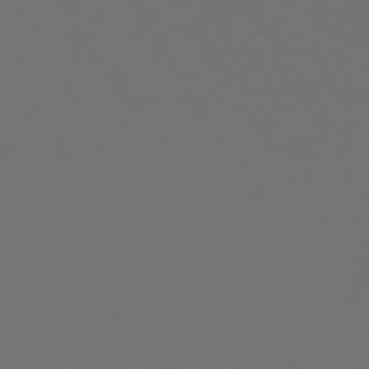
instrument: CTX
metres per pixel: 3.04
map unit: Hpe
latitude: -73.4454
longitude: 4.1416
